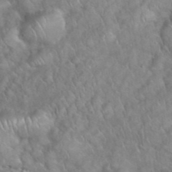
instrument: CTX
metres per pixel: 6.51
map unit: eHh
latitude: 39.1025
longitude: -57.4048
